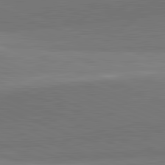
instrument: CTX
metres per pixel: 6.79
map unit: lApd
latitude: 81.9339
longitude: 149.2754
